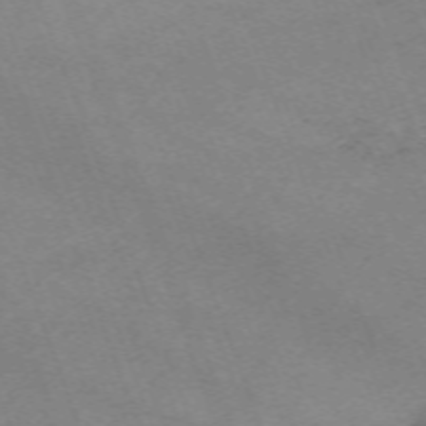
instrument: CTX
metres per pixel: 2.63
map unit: Nhu
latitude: -67.5588
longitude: 40.1795
